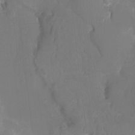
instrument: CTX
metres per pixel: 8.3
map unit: Htu
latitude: -13.0487
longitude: -47.4049
